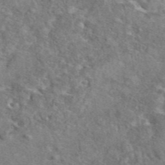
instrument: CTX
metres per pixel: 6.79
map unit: eAb
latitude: 43.3860
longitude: 110.4062
